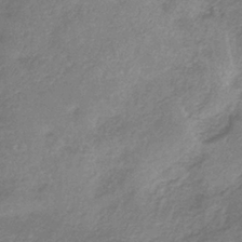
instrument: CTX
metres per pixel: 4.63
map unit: HNb
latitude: -34.8975
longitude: 55.8234
